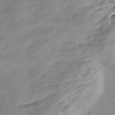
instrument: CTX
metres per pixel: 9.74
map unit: Nve
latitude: -57.5777
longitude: 57.5966
